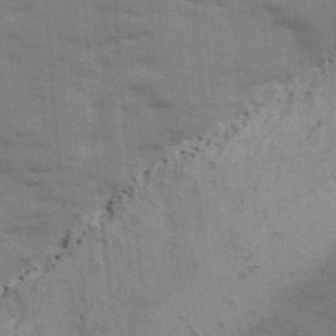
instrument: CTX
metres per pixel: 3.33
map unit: Ave
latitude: 13.1214
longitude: -102.6112
